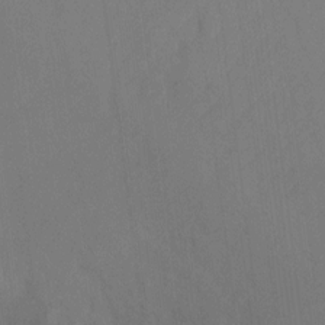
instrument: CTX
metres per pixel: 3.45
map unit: Ht
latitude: 5.9150
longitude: -30.2712
